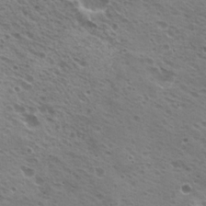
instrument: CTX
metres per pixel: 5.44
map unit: Hto
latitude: 21.2915
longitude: -31.5183
